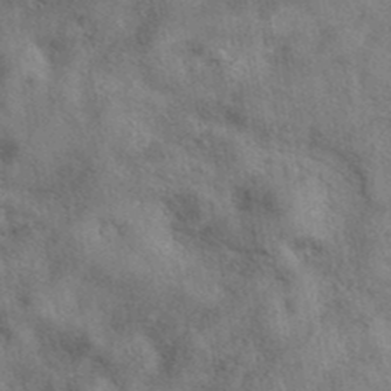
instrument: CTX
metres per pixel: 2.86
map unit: eAb
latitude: 38.8947
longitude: 112.6708
